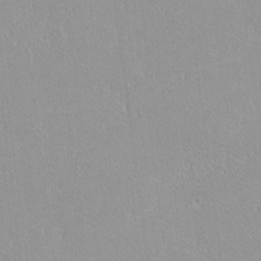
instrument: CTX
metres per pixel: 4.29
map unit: lHvf
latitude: -12.3495
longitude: -104.9703
